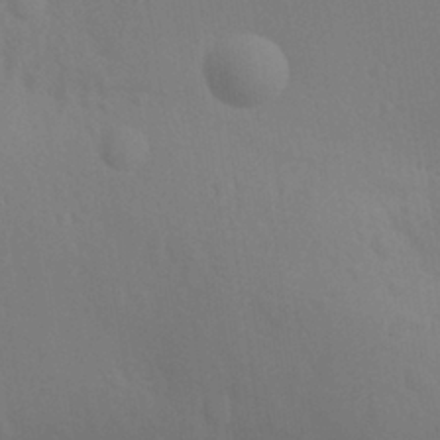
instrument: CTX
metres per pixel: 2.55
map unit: Aa
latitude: 29.9717
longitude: -136.8380
